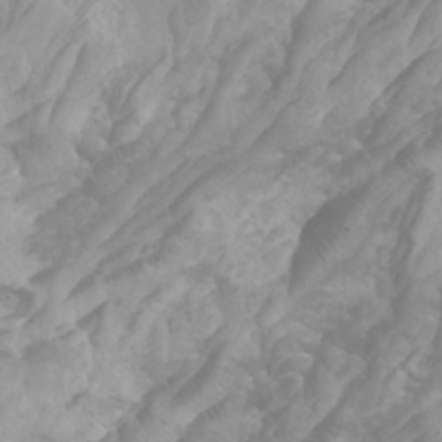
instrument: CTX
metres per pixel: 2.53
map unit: Htu
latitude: -5.8233
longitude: -76.4790
